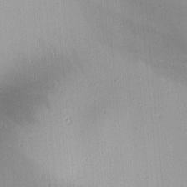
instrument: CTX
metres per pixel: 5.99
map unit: lAa
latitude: -10.2740
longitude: -124.5734
